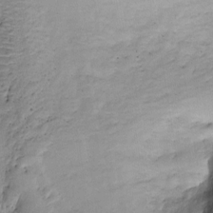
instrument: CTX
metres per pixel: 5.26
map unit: Ht
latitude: -1.9745
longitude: -14.4979
